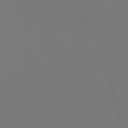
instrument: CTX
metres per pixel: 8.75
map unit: HNb
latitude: -51.2187
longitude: -46.6869
